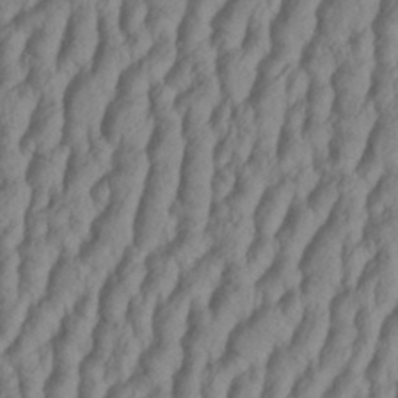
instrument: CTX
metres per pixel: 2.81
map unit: Aa
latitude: 33.4426
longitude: -136.4979
